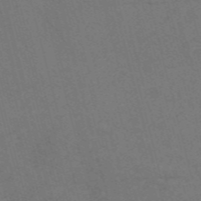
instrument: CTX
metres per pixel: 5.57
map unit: Nve
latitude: -58.2550
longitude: 51.8044
